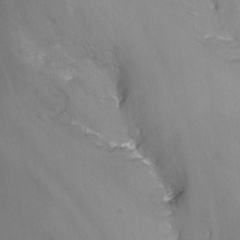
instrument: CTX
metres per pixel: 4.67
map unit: Nhu
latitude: -13.7100
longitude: -65.8962
